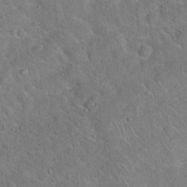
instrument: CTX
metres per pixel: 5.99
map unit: Hto
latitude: 18.8380
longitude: -50.6868
